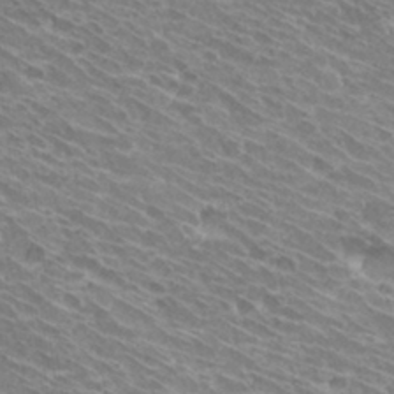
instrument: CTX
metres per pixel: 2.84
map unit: Hto
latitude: 31.2348
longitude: -42.4412
